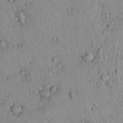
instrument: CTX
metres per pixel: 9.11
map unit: lAvf
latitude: 9.2348
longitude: 168.7274
